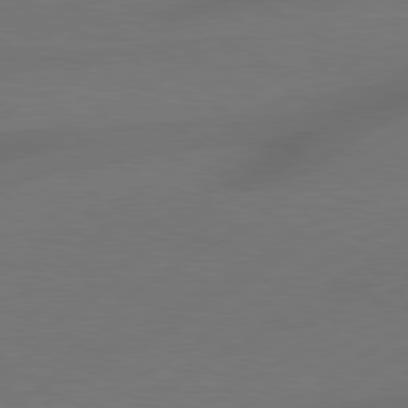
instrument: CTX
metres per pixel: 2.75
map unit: Hpe
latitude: 78.5357
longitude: -127.8206
